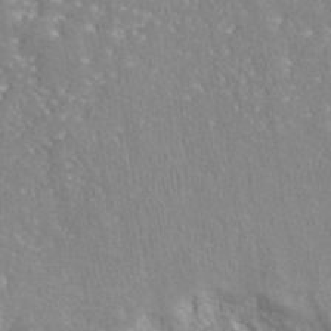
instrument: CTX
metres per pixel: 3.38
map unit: eAb
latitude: 43.1970
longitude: 105.8989
